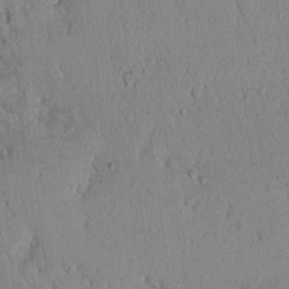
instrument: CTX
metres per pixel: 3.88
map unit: Hto
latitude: 10.7624
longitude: -58.0444
